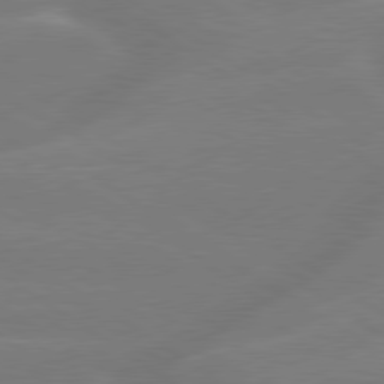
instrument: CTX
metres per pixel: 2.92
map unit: lApd
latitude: 79.4238
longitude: -142.9514
